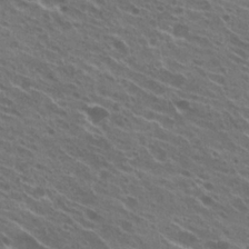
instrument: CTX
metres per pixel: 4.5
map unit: Hto
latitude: 23.3859
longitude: -38.7813
